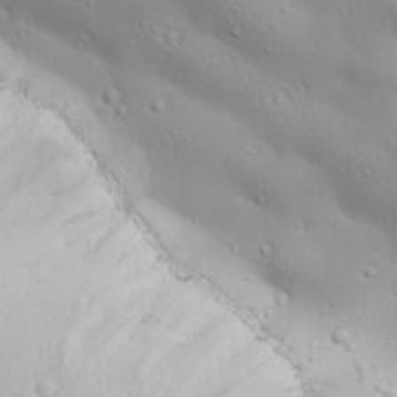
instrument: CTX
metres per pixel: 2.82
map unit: Ave
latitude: 18.9702
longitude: -137.9906
